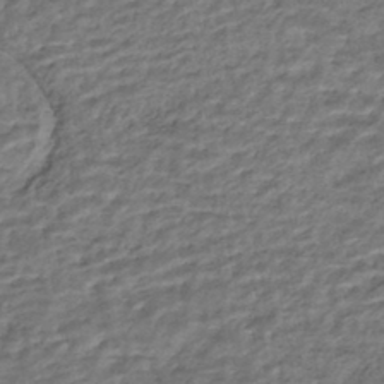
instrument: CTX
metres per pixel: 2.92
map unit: HNhu
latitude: -44.1417
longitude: 102.4062
